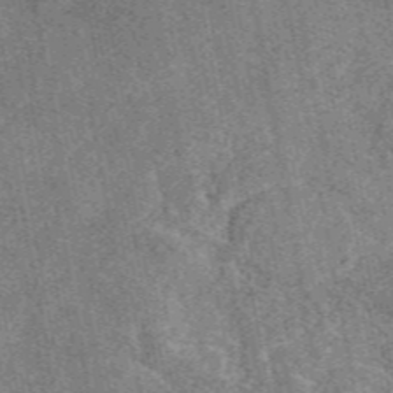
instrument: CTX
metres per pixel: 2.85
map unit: eAb
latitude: 48.6490
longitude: 109.9745
